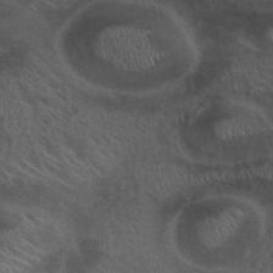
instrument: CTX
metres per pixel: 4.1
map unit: ANa
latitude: 42.2901
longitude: 54.1417
